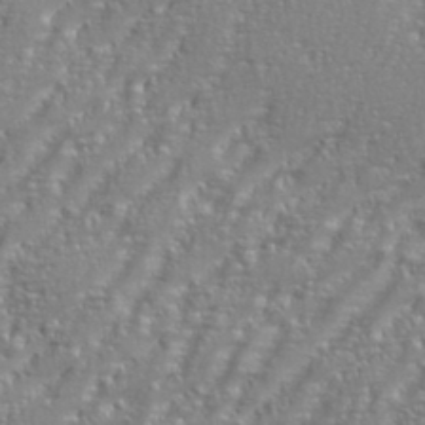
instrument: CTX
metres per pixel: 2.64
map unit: eHh
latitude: 34.9135
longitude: -133.8394
